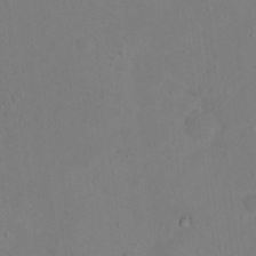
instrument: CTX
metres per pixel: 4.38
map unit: Nhu
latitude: 13.6883
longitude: -36.5357
